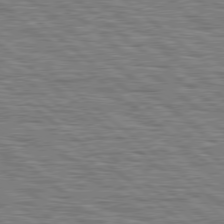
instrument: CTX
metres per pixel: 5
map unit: Hpe
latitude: 78.6680
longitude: -120.2334
